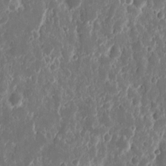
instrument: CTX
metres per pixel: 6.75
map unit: eHh
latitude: 11.6127
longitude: -72.1578
